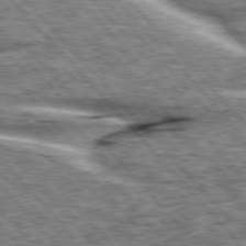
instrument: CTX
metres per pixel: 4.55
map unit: lApd
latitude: 76.4601
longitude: -82.6112
